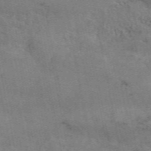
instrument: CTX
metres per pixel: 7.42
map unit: ANa
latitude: 50.1955
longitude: -81.1025
